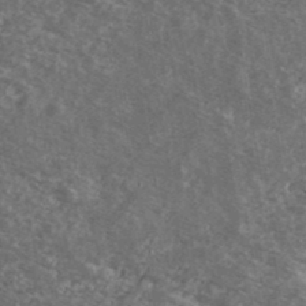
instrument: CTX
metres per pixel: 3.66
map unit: Ave
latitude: 40.2522
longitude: -110.4223
